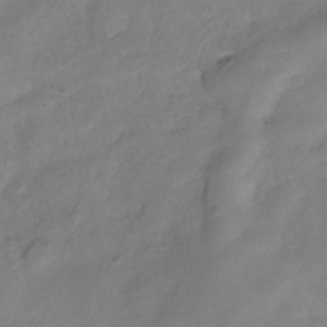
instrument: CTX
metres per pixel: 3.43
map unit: Hve
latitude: -33.0487
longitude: 90.7841
